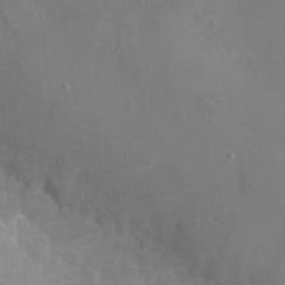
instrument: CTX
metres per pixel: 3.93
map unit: Nhu
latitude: -27.8422
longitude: -58.1389
